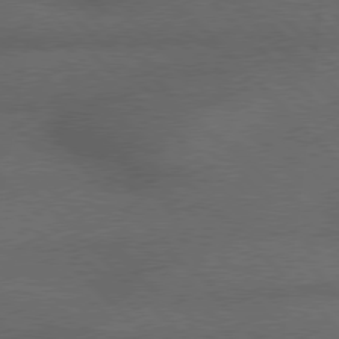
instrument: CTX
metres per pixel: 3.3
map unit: Hpe
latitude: 77.3670
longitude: -152.4034
